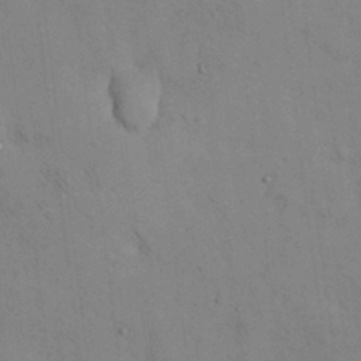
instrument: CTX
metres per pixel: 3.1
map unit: Nhu
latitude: 29.0080
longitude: -71.4993
